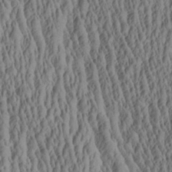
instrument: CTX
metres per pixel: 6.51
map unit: Aa
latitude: 27.0270
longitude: -135.7449
